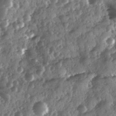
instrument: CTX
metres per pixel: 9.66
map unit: Ave
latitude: 11.3293
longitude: -103.1403
